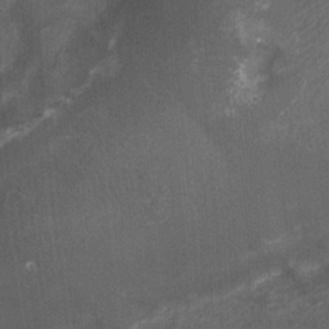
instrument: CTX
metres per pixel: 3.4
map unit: Ht
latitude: 2.3278
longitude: -19.5182
